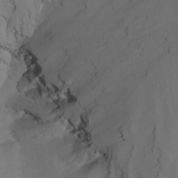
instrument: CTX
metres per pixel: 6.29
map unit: Nhu
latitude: -15.6722
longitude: -57.9528
